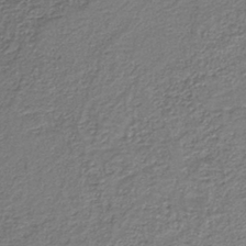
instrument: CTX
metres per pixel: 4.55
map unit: eAb
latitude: -38.8975
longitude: 51.5399
